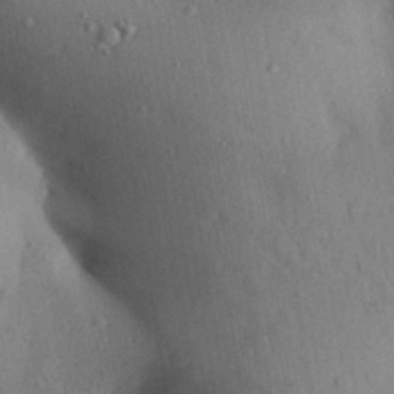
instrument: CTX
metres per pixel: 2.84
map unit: Aa
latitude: 29.3670
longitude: -146.8569
